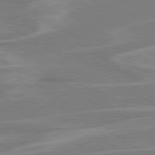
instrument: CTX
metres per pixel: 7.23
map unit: Hpe
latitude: 79.1592
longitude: -122.7435
